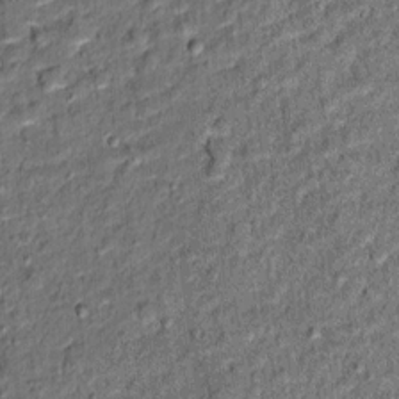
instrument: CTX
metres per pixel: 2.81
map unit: Ht
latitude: 11.9339
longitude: -37.9339
